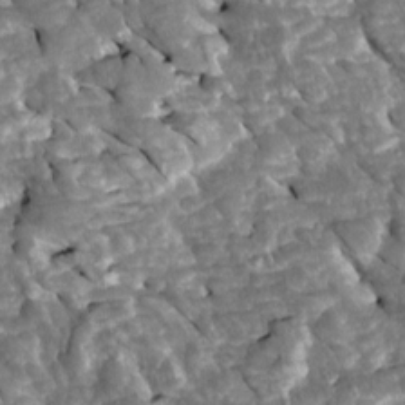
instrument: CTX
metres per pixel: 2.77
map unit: Htu
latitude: 1.3292
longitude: 142.4629
